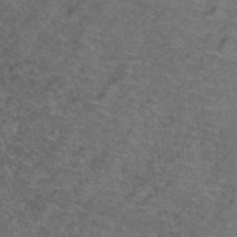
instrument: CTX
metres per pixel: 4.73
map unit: Hto
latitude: 38.4979
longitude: -42.4412
